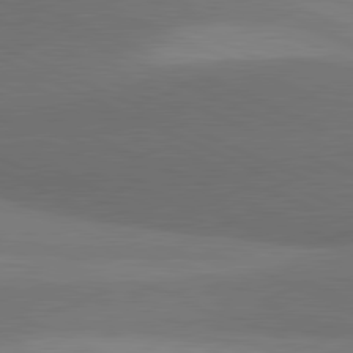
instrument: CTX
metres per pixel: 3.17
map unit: lApd
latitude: 81.3671
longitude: 138.6141
